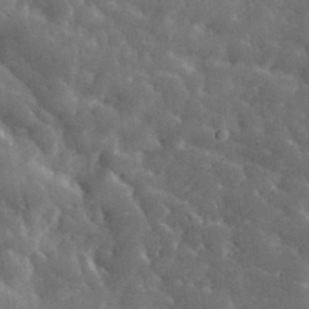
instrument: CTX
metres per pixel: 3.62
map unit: lHvf
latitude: 33.7639
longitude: -86.2711
